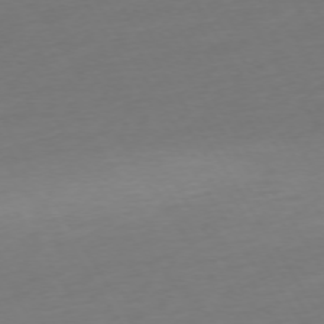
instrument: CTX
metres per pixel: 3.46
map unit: Ap
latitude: -74.7464
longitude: -68.5168
